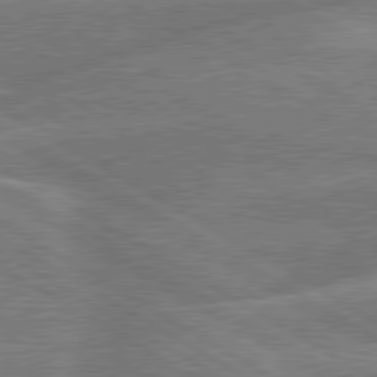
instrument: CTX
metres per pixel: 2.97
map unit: lApd
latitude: 79.8584
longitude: -133.9528
